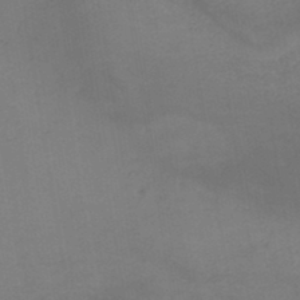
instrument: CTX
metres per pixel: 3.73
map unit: HNb
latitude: -44.8975
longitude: -45.4804
